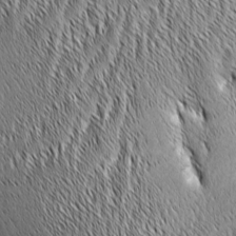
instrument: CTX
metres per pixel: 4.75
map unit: Aa
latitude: 6.2711
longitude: -129.6883
